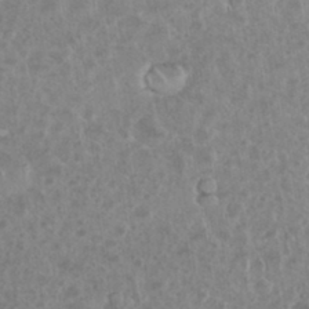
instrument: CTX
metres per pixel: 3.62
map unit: eHh
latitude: 34.5545
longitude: -61.9906
